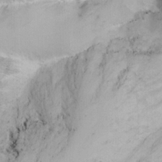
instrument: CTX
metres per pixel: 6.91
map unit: Nhu
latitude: -6.3495
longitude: -66.8946
